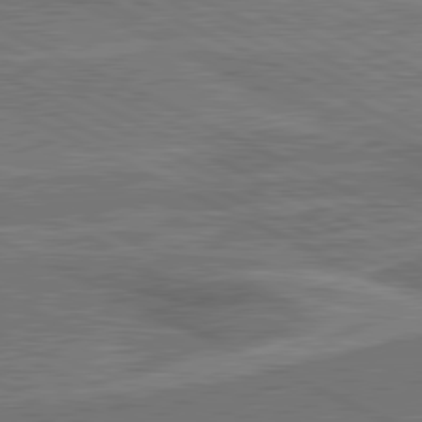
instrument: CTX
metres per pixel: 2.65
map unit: lApd
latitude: 81.0458
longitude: 140.7085
